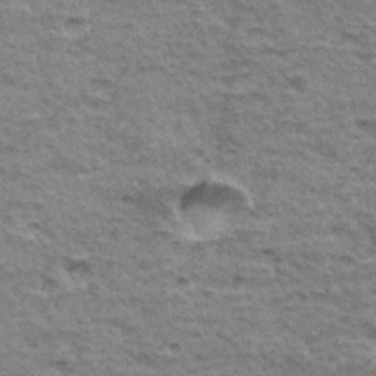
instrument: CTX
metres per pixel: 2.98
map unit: Hto
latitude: 35.7071
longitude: -43.4427
